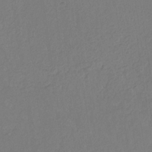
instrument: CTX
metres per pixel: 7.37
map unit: eHb
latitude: -30.5385
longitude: 67.9178
